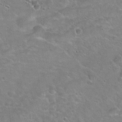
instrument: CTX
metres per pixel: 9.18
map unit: Hto
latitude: 22.1578
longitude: -51.5182
